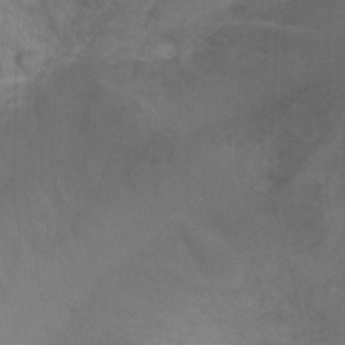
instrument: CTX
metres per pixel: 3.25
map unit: Ht
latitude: -1.0109
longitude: -17.0081
